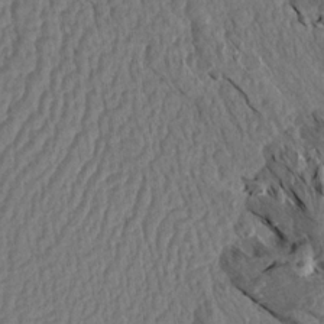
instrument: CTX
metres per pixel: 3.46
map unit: Aa
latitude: 14.1578
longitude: -144.5357
